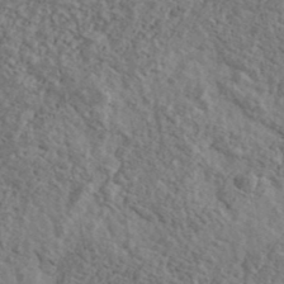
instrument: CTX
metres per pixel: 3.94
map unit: Ave
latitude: 40.4223
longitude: -111.1403
